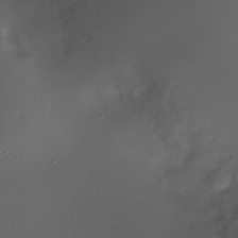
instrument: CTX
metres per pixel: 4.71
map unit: Nhu
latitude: -27.1431
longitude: -73.0837
